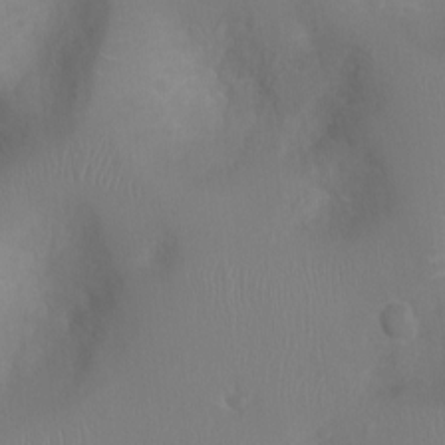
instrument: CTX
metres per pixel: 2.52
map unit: Ht
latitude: -1.9367
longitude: -16.1578
